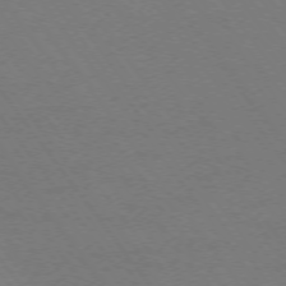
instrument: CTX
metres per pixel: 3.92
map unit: Ap
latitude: -75.1432
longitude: -75.3104
